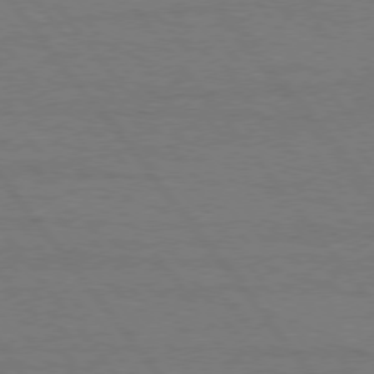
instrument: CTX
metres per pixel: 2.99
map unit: Hpe
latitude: 75.1781
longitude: -145.2726
